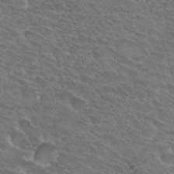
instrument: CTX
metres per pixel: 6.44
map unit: Hto
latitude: 32.6679
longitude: -45.9528
